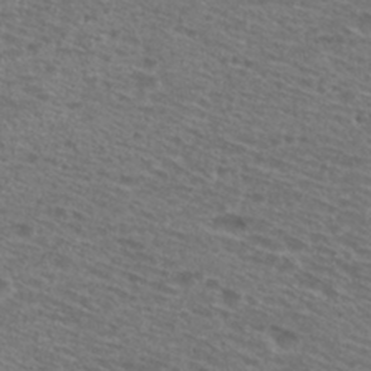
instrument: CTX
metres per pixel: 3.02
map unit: Hto
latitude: 28.5923
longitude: -47.4238
